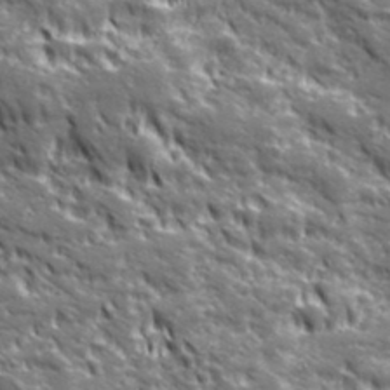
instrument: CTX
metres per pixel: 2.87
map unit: Ave
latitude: 20.0444
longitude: -135.1025
